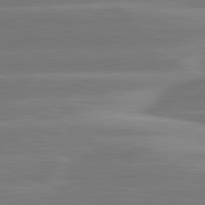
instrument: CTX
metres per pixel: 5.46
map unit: lApd
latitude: 81.4426
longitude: -131.6694
